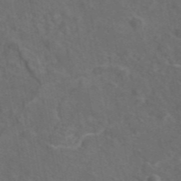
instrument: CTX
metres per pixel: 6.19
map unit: eAb
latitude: 46.2334
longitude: 108.2550
